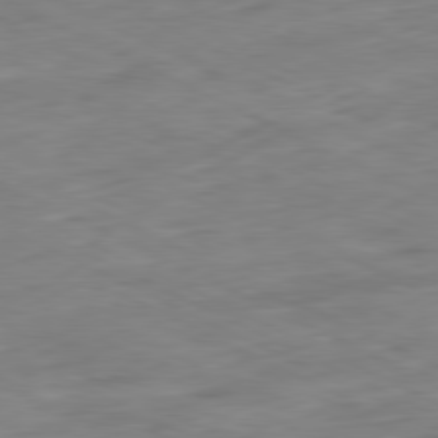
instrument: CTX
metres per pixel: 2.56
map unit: Ap
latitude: -81.1620
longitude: -82.4978
